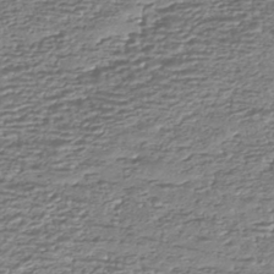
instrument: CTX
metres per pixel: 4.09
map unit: HNhu
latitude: -43.9745
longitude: 98.8786
